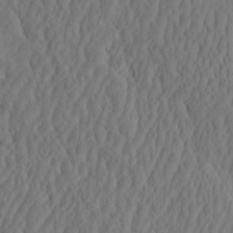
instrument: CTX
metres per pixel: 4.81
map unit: eHh
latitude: -2.6140
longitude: 16.6519
